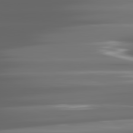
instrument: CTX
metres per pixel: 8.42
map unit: lApd
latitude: 81.7639
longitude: -136.1956
